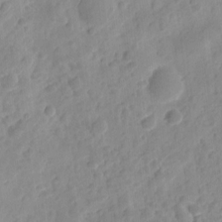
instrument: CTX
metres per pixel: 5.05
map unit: eHh
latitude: 8.5168
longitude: -74.5924
